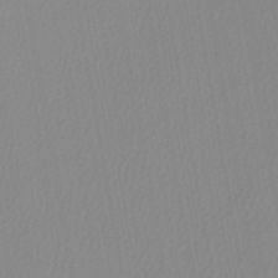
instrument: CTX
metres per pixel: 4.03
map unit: lHb
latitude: -44.2928
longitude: 73.0675
